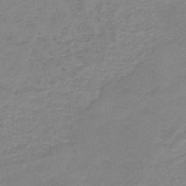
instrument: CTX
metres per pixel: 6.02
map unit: HNb
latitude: -35.0675
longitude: 52.3873
